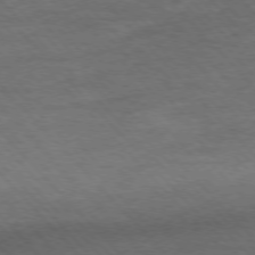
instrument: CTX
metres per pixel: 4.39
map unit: Hpe
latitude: -77.4643
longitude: 14.1417
